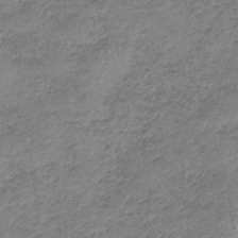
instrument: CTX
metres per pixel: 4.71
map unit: HNb
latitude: -33.9178
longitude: 61.4265
